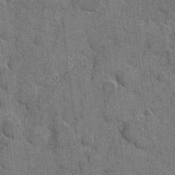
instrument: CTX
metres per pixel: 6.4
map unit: eHh
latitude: 6.3467
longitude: -64.4979
